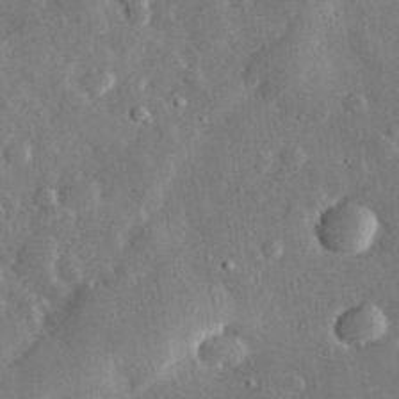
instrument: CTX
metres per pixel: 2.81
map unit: lHvf
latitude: 32.8758
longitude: -85.4615
